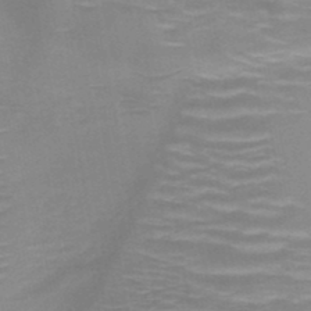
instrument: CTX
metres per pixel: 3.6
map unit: HNb
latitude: -47.1620
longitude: -47.1026
